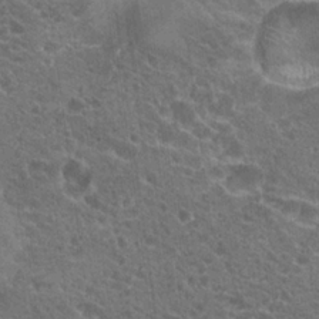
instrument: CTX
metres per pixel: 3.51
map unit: Hto
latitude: 19.8394
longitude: -34.0633
